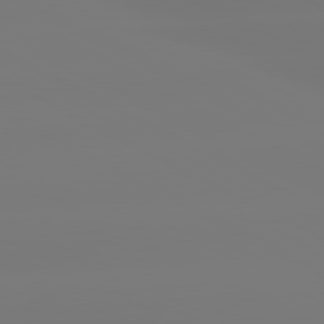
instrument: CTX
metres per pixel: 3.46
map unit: lApd
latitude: 80.6490
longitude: -148.1578
